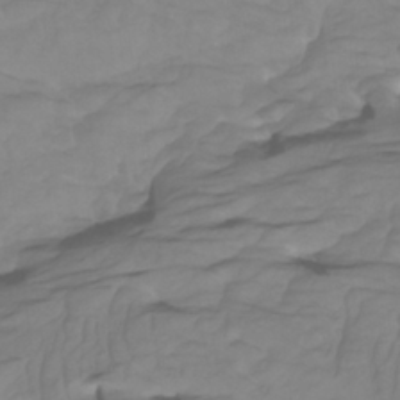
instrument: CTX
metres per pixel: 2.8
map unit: Htu
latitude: -5.2754
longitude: -76.8758
